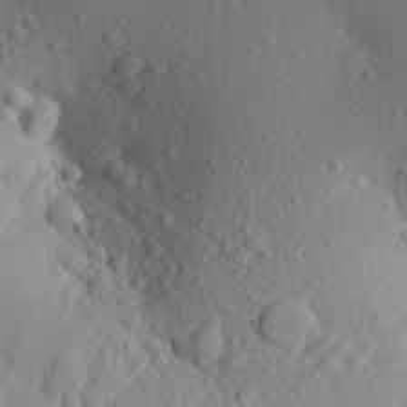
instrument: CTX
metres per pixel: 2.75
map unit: Aa
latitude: 23.4804
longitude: -146.0444
